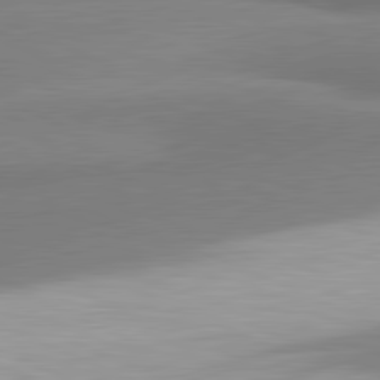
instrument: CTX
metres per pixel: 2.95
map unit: lApd
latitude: 81.4804
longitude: 165.9556
